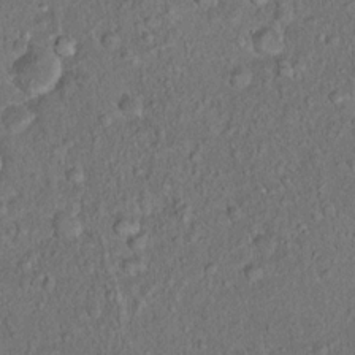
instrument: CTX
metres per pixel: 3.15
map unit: Hto
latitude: 15.1970
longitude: -40.5734
